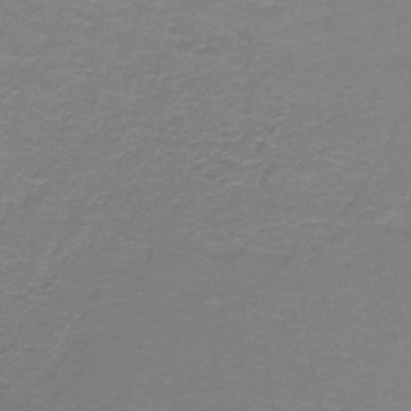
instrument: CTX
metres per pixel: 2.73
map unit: lHb
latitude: -41.9556
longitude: 56.6896
